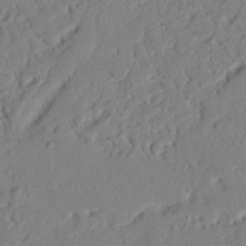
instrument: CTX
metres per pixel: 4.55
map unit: Nhu
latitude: 20.1011
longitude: -77.3481
